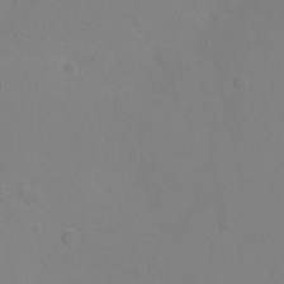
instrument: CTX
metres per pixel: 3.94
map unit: Ht
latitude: 0.7813
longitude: -32.8002
